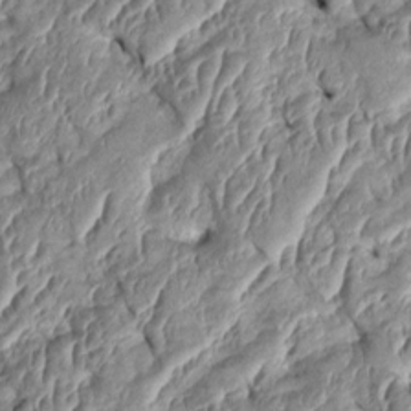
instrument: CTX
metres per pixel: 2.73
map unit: Htu
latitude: 1.8016
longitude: 148.0283
